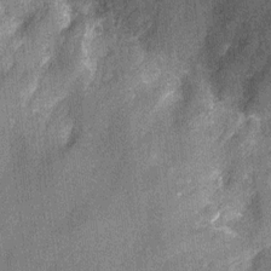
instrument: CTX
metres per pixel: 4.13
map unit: Nhu
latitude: -13.0675
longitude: -23.3859
